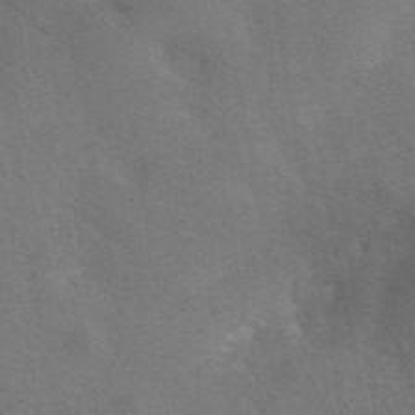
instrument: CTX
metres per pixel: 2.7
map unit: eAb
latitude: 41.9150
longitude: 105.5210
